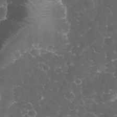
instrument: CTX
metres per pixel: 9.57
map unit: eHh
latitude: 33.0647
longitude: -62.9514
